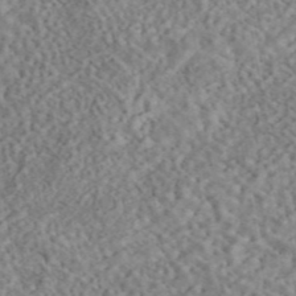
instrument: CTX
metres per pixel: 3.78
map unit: eAb
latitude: 44.1200
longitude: 124.3306
